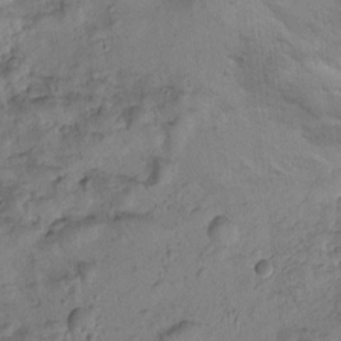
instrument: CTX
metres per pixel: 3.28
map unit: Htu
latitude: 0.1200
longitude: 174.8596
